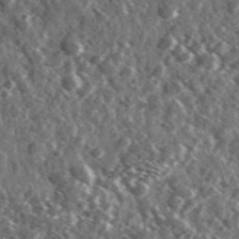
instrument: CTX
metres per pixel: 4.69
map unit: Ave
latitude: 37.7639
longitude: -107.5938
